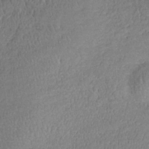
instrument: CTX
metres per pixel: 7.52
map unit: lHb
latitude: -35.0864
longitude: 69.0108
